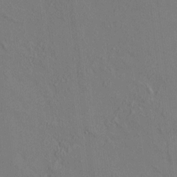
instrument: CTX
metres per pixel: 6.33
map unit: HNhu
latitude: 6.8002
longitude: 15.1998
